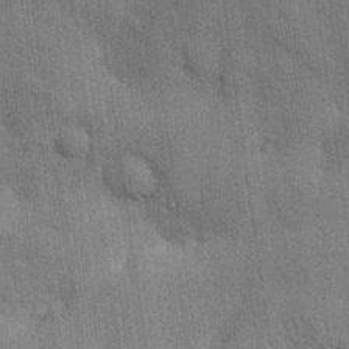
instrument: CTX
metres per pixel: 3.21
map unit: Nhu
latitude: 28.2900
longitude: -68.2145
